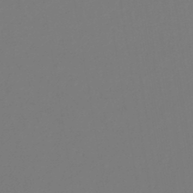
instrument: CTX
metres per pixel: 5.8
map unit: lHb
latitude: -45.4265
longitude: 76.5574
